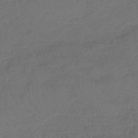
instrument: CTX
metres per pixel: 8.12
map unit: lHb
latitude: -43.6343
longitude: 74.5196
